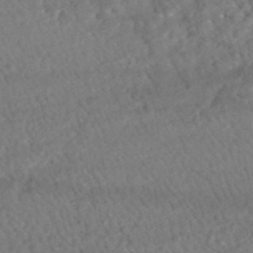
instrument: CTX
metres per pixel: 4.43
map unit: HNhu
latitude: -48.2551
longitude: 102.4440
